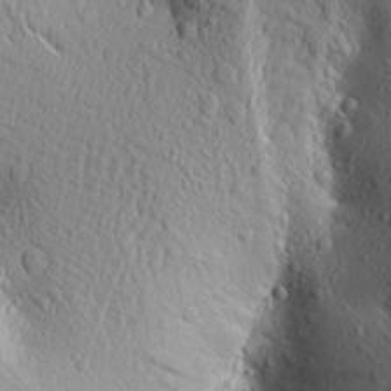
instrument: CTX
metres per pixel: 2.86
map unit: Aa
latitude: 18.5168
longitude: -147.9528
